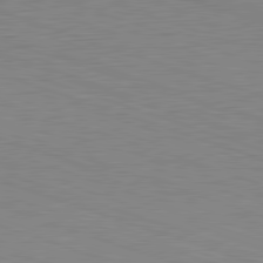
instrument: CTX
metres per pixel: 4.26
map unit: Hpe
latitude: -82.5763
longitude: 6.1794
